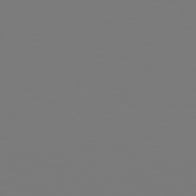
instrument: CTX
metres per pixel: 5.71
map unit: Hpe
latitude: 78.7435
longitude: -163.9339
